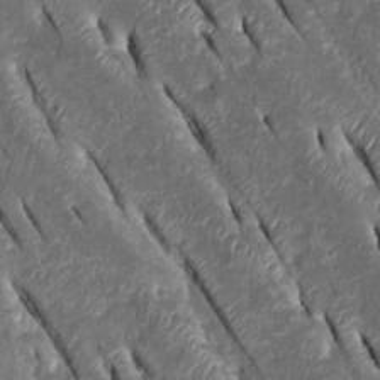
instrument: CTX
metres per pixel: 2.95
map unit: Htu
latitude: -0.4629
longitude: 148.5196
